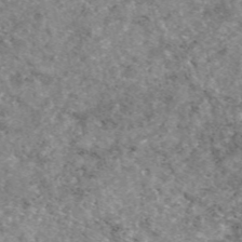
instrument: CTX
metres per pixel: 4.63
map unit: eAb
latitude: 48.1578
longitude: 112.7463
